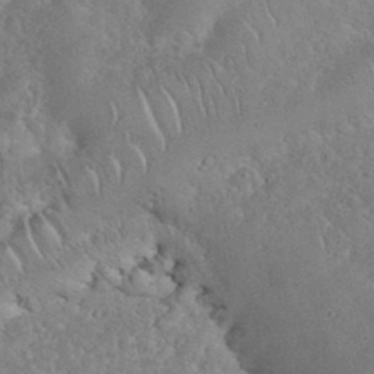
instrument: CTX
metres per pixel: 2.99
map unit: eHh
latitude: 35.3670
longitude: -64.1011
